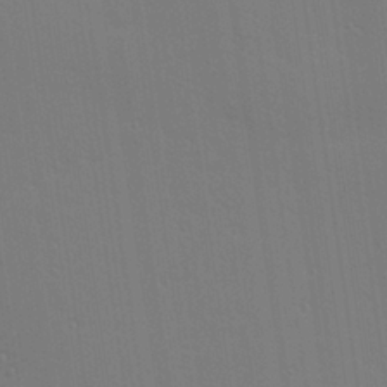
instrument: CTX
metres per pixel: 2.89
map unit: Hve
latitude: 26.6869
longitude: -91.6316
